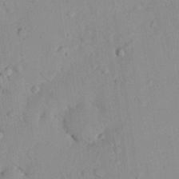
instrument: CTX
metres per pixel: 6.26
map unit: lHvf
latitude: 13.5560
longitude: 179.0297
